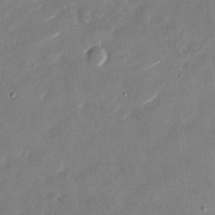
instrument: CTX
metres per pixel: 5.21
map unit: Nhu
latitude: -29.0675
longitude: -72.9703
